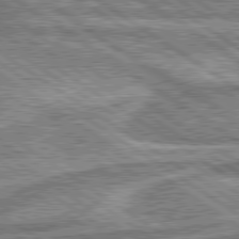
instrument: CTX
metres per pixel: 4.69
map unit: lApd
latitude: 80.0255
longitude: 173.3887
